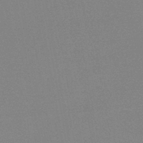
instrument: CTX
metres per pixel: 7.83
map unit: HNb
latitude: -44.7463
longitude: -40.1955
